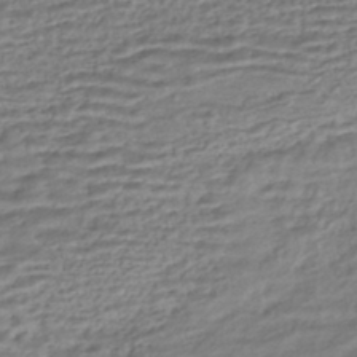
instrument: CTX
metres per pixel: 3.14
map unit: HNhu
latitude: -45.1242
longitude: 101.0486
